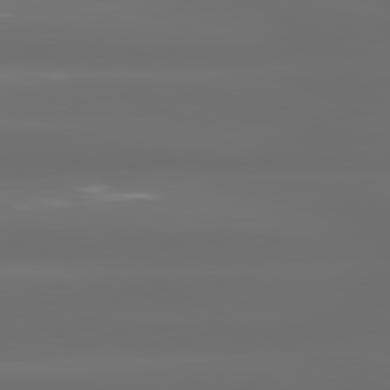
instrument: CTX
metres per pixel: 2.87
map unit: lApd
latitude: 81.0080
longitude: -136.5735
